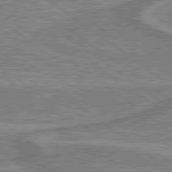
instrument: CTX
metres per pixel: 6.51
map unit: lApd
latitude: 79.4049
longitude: 175.9745
